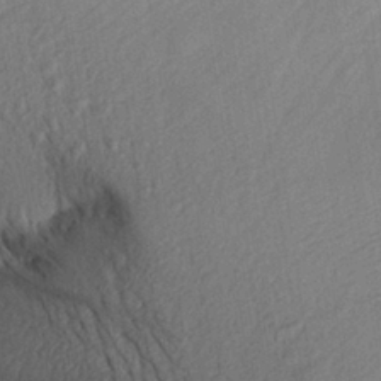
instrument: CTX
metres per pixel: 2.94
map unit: Aa
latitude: 27.9717
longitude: -143.8961
